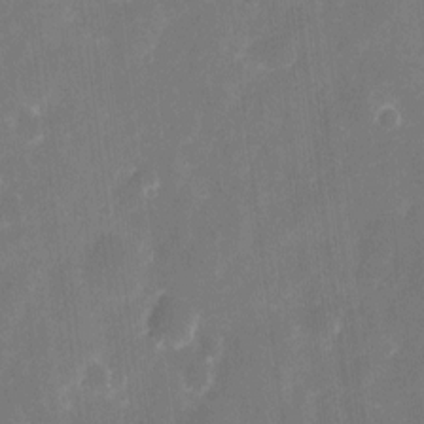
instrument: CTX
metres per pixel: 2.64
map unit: eHh
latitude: 8.4790
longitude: -70.5168
